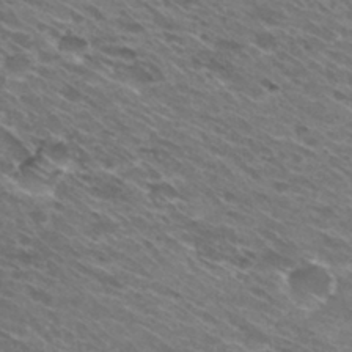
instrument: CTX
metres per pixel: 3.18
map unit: Hto
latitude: 30.5924
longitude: -42.8947
